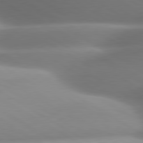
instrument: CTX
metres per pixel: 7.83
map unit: lApd
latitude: 80.5735
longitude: -161.6505
